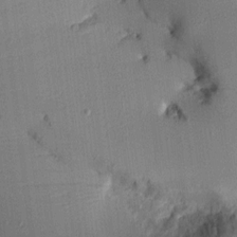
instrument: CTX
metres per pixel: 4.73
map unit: Aa
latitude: 10.4223
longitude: -128.3089
